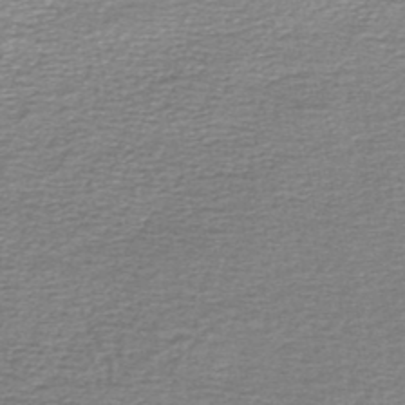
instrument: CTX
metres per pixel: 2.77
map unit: lHb
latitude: -44.6519
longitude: 57.5588
